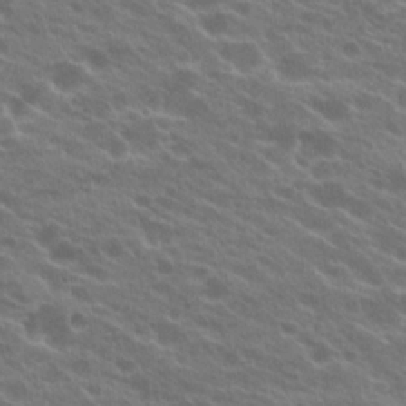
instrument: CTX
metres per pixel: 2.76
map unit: Hto
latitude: 23.1781
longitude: -37.6883
